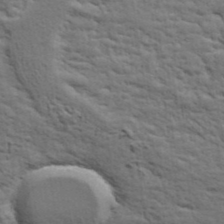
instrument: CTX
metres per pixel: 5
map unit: ANa
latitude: 41.0269
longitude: 30.4440
